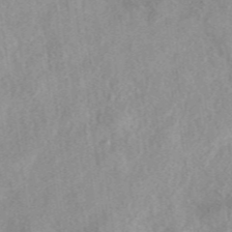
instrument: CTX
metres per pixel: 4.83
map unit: eAb
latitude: 40.5545
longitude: 109.9556
